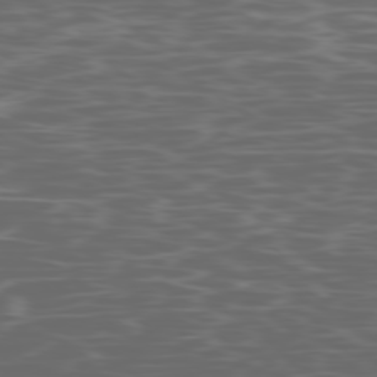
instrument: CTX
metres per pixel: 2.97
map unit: Ap
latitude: -78.8030
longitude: -75.5182
